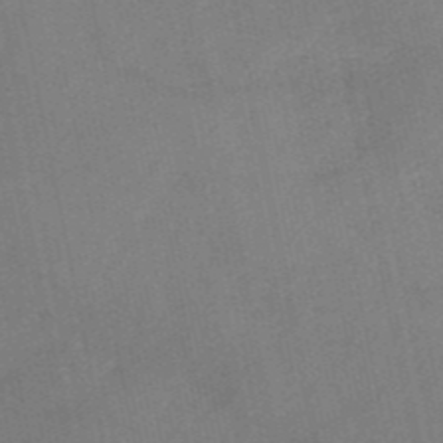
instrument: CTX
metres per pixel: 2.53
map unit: HNb
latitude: -52.9352
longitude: -49.7450
